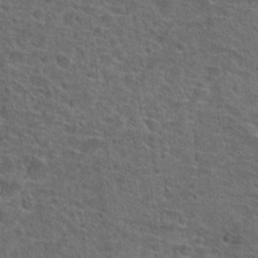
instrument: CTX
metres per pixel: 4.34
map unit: Hto
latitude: 22.1767
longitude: -45.9150
